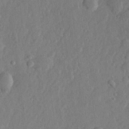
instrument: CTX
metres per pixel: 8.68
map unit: lHvf
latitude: 22.8191
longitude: 144.4818
